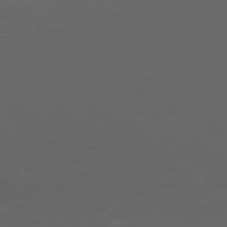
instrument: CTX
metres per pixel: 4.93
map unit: Ap
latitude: -80.0661
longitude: -71.9717
